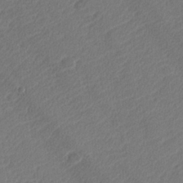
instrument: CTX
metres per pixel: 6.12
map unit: lHvf
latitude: 25.0836
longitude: 140.9731
